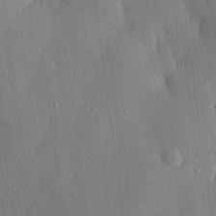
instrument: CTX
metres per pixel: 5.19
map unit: eHh
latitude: 30.1767
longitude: -76.7624
